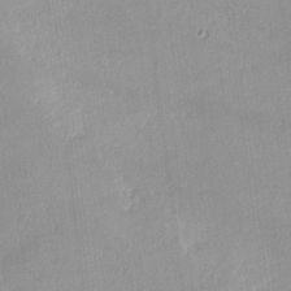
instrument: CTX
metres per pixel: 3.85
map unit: lHvf
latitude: -13.2565
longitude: -102.8191
